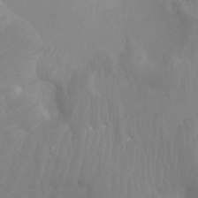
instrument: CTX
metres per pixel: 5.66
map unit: Ht
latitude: -4.5196
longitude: -18.9324
